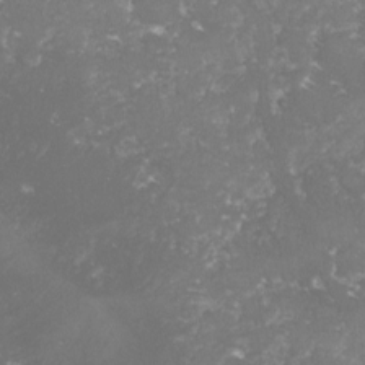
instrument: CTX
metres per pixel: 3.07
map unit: lHvf
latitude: -15.9178
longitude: -98.1955
